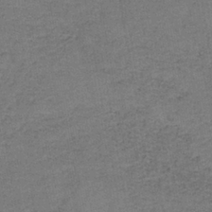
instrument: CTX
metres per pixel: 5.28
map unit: HNb
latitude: -37.0297
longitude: 51.8989
